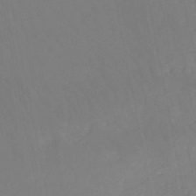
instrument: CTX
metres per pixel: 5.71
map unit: HNb
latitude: -50.5952
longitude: -53.3293
